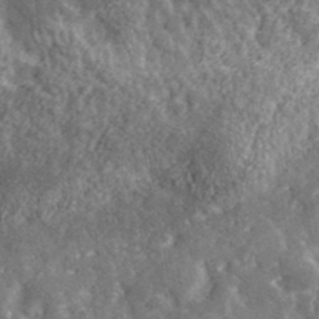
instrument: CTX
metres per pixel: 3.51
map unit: lHvf
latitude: 36.1767
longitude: -87.6883
